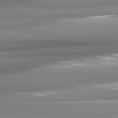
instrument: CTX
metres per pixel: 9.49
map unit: lApd
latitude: 81.6316
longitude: -141.3859
